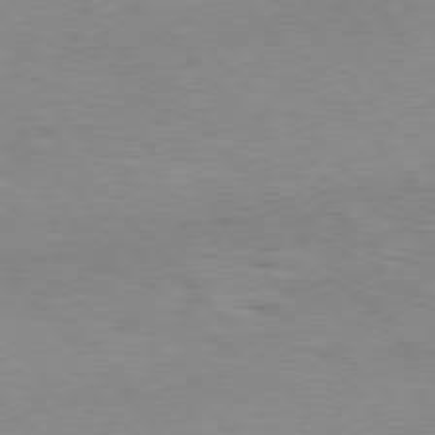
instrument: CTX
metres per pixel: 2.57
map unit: Hpe
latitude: 76.5356
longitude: -152.1956
